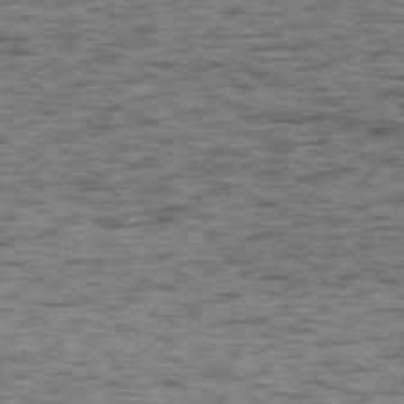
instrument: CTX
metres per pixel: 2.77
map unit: Ap
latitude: -75.8423
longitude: -91.1403
